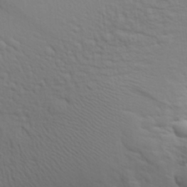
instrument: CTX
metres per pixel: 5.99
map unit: Aa
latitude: 29.7072
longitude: -139.6694
